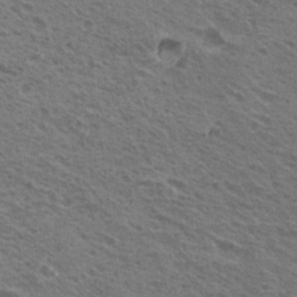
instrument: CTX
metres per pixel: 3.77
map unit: Hto
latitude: 21.1970
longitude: -31.7639
